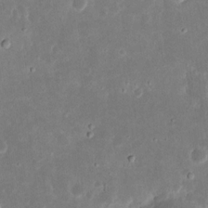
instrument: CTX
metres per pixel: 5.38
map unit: eHh
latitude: 17.3860
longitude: -72.8569
